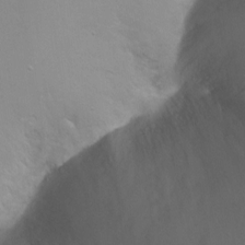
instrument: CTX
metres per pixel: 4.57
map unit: Ht
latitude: 0.3089
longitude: -46.1389
